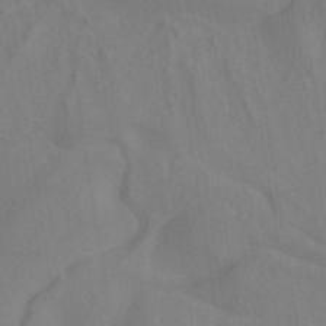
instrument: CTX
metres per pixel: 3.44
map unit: ANa
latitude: -38.2929
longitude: 95.6344
